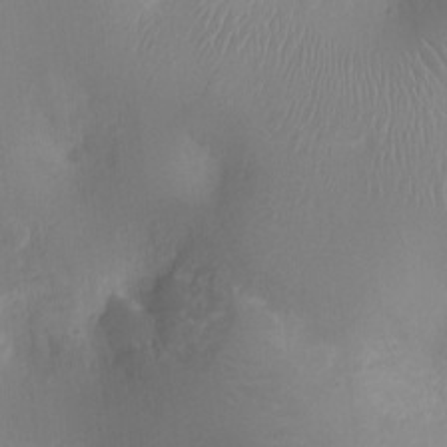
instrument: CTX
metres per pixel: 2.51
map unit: Ht
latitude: -3.4832
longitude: -16.6679
